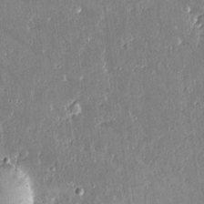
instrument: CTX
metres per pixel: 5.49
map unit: lAvf
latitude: 14.3657
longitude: -128.1956
